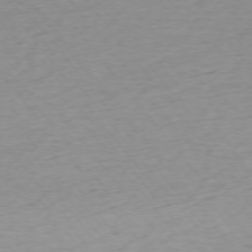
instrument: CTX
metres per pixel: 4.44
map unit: Ap
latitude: -75.0676
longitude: -82.8002
